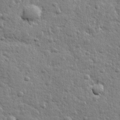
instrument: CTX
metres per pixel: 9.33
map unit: lHvf
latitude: 23.9339
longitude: 143.7477
